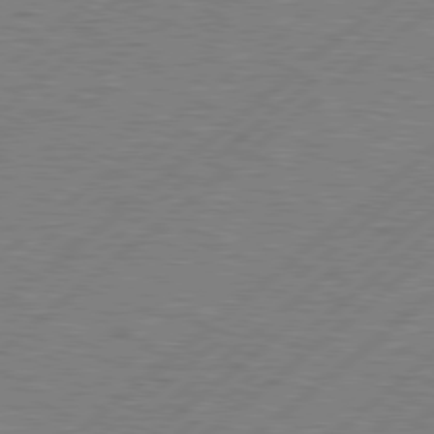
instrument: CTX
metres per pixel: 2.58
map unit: Hpe
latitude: 78.8002
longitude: -121.5182
